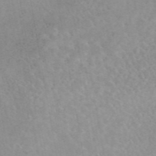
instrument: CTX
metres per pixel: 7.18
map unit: eAb
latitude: 45.4048
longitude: 124.7841
